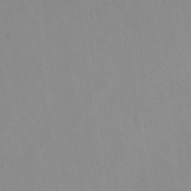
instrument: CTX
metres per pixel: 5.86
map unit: Hto
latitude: -13.6344
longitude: -41.5560
